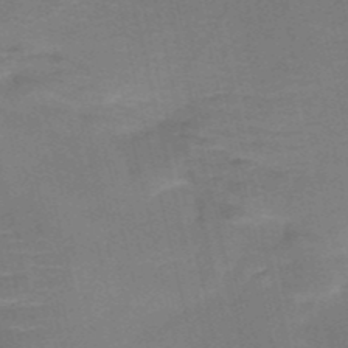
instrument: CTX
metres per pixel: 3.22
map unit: HNb
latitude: -51.9367
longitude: -45.1970
